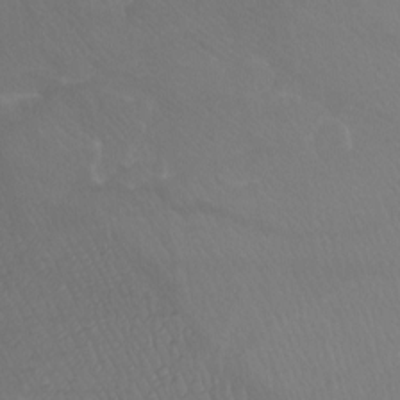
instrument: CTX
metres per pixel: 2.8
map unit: Ht
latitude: -6.7085
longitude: -34.0255
